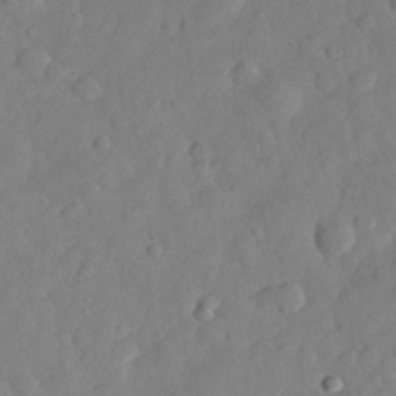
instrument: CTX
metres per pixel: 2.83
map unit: eHh
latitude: 30.2523
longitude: -73.3860
